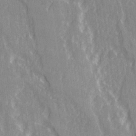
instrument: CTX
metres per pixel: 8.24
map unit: Ave
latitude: 22.0255
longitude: -134.0822
